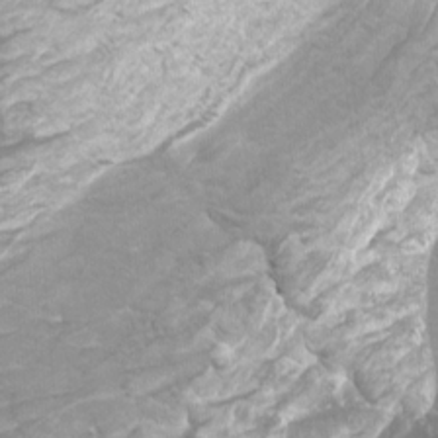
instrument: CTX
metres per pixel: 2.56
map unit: Htu
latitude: -10.3873
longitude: -73.5749
